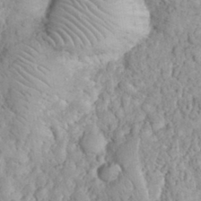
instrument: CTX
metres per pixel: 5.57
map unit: eHh
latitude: 32.9325
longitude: -64.9703
